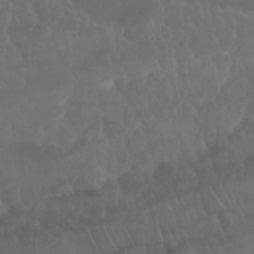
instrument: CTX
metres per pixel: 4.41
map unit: Nhu
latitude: 23.0080
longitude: -63.9150
